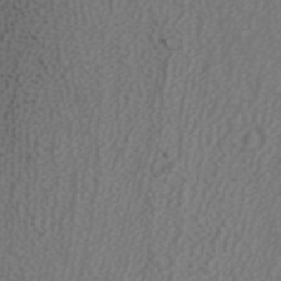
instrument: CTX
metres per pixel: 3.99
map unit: ANa
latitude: 38.4412
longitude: 23.6911
